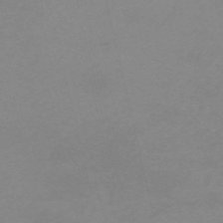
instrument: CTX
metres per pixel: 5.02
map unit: HNb
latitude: -55.8045
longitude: -41.0647
